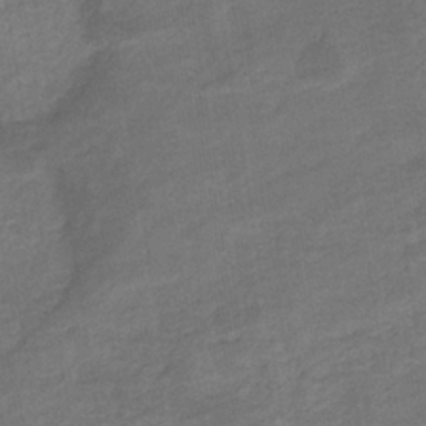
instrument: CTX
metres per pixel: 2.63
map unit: eHb
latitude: -36.0283
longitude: 78.3684
